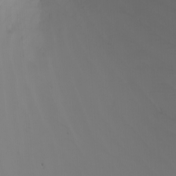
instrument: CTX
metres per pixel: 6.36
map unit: Nhu
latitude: -4.9919
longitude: -91.2915
